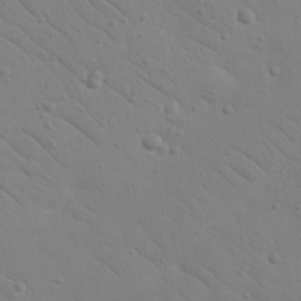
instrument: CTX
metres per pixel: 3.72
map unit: Nhu
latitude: 23.2537
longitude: -73.9339
